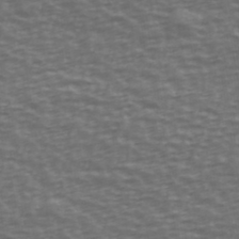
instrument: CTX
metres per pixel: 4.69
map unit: Ave
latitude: 39.5749
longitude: -113.6694
